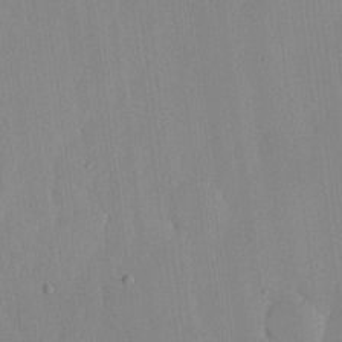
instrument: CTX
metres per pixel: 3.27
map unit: lHvf
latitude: 17.1403
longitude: -114.7057
